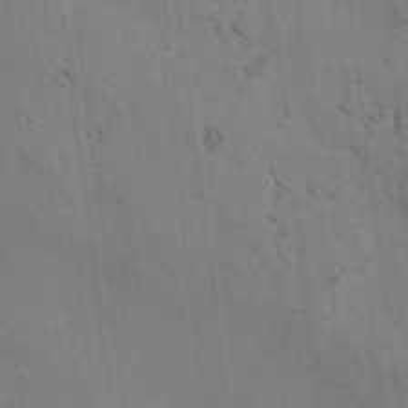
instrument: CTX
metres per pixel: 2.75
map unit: lAvf
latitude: -4.7085
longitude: -113.5371
